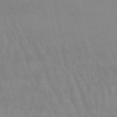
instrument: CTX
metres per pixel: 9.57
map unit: lHb
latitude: -48.1228
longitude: 75.5399
